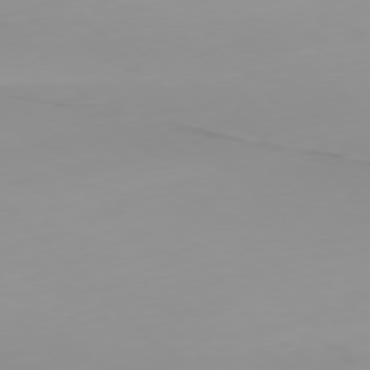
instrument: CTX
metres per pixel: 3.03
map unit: Ap
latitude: -77.7100
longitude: -65.1214
